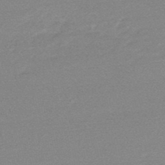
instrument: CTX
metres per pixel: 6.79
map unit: lHb
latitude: -48.4251
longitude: 81.5210
